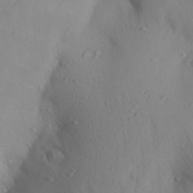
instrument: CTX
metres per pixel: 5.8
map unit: Aa
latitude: 27.9528
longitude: -147.8395
